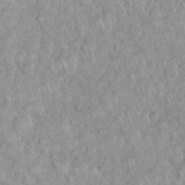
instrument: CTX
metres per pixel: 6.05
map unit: eHh
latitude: 35.7827
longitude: -62.9325
